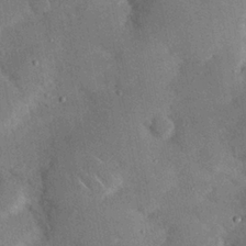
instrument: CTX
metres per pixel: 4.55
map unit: Nhu
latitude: 24.0633
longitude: -73.1404
